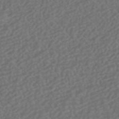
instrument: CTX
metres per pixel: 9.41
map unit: HNhu
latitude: -42.5762
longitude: 106.7275
